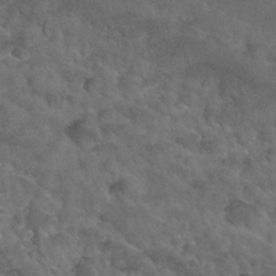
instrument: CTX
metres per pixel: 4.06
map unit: Nhu
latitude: 28.0255
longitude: -54.0633
